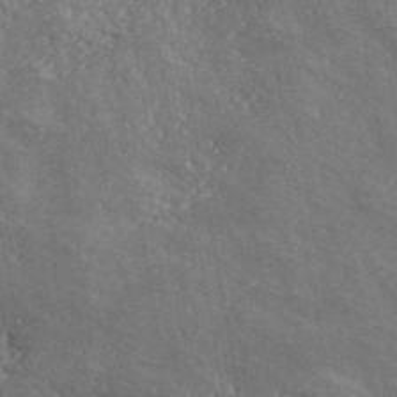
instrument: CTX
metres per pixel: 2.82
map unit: lHvf
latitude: 40.8569
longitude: -87.5560
